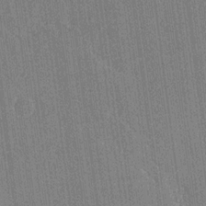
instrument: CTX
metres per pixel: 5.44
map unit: Ave
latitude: 20.1011
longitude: -137.3671
